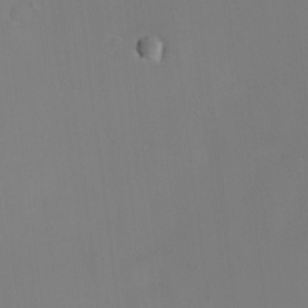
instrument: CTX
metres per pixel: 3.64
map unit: Nhu
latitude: -8.1228
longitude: -85.6505
